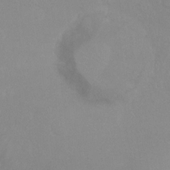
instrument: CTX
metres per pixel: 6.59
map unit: Hto
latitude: -8.1606
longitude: -47.5371
